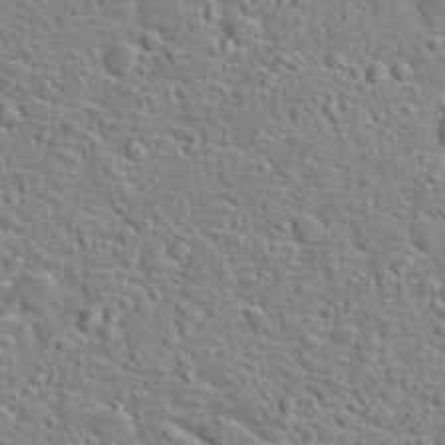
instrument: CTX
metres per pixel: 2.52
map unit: Hto
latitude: 22.4412
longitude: -46.2523
